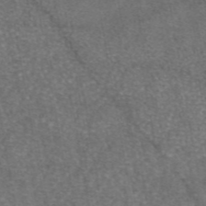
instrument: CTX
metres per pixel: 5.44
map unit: eAb
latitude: 47.0837
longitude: 106.6897
